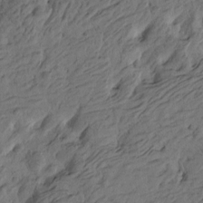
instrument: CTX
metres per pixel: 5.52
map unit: Htu
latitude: -6.1417
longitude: -179.5371
